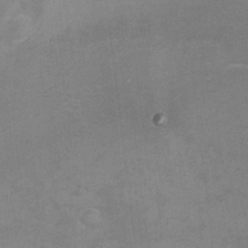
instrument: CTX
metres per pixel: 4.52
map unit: eHh
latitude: -1.8234
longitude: -79.4805
